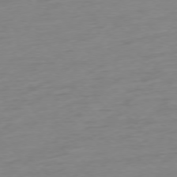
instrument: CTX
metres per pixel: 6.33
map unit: Ap
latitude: -77.2943
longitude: -77.6694
